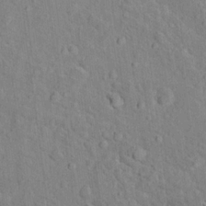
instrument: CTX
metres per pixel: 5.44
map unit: Nhu
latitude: 16.6679
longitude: -32.3845
